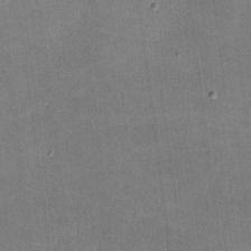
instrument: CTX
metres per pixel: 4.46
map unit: lHvf
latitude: -10.5196
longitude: -100.7435
